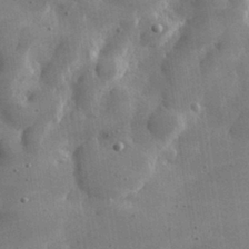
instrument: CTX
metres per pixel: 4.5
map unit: lHvf
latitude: 31.1970
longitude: -92.4034
